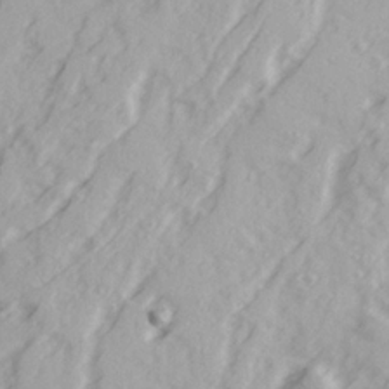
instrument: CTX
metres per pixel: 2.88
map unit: Ave
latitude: 22.1011
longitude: -131.9528
